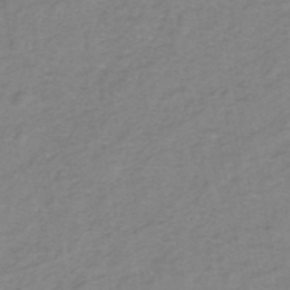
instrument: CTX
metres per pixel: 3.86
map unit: eHh
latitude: -45.6911
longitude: -29.6883
